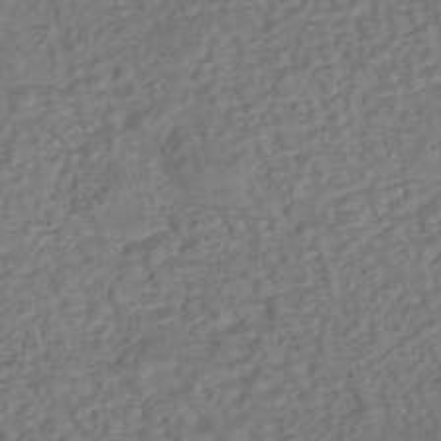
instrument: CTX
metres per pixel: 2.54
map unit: eHh
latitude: -43.4643
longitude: 120.5196
